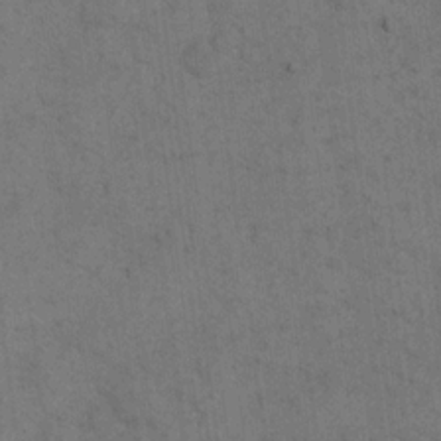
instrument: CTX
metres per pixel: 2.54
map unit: eHh
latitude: 18.8191
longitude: -63.3671
